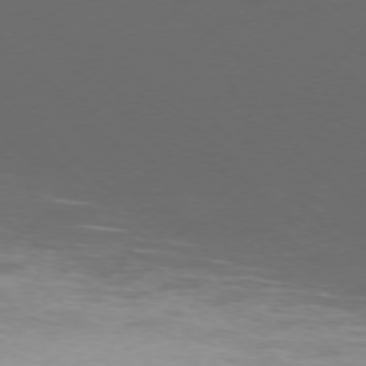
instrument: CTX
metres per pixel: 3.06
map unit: Ap
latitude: -75.8234
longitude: -68.0822
